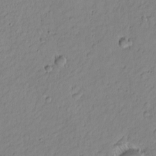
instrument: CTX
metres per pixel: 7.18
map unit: Nhu
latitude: -5.0297
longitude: -149.3104
